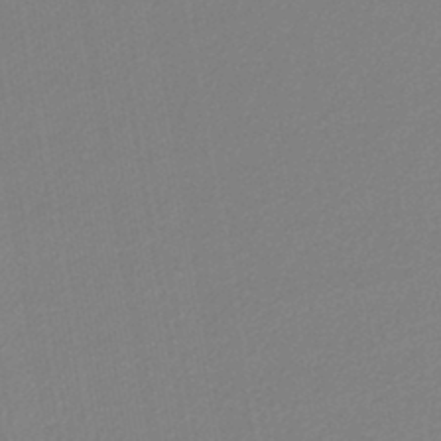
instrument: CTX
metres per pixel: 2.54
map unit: lHb
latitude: -44.3873
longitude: 61.5588
